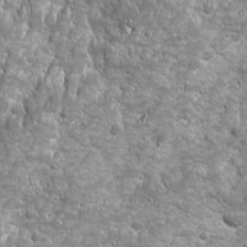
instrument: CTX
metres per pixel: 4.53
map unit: Ave
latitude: 16.2523
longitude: -133.4615
